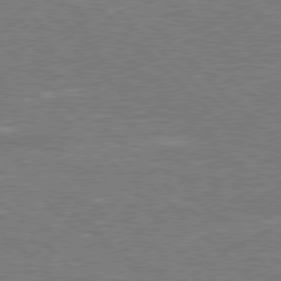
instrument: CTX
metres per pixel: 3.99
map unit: Hpe
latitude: 77.6694
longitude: -151.2348
